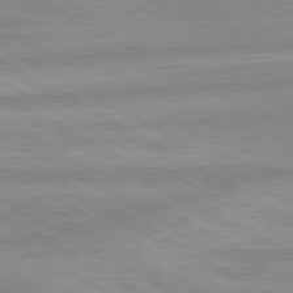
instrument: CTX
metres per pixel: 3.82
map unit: lApd
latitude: 80.0822
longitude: -168.4790
